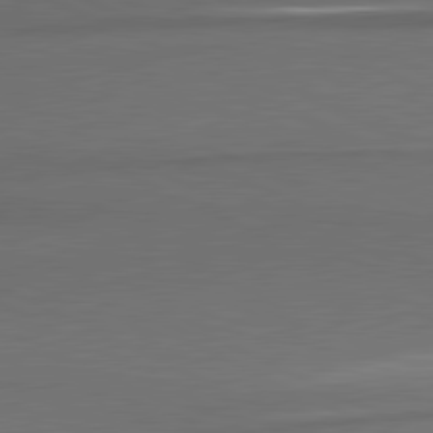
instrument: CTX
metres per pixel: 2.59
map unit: lApd
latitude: 81.1970
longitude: 175.1620
